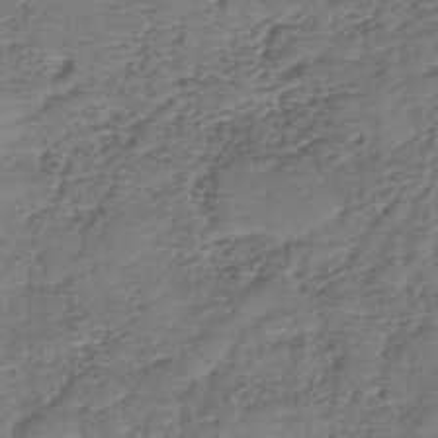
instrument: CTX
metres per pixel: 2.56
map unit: eHh
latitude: -39.6911
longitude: -29.4048
